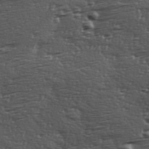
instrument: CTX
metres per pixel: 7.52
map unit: Hve
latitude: 24.1955
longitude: -96.7813
